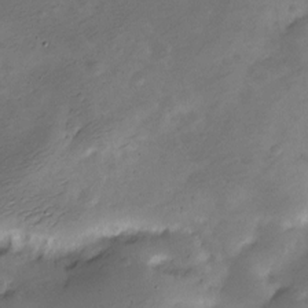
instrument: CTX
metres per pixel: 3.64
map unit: Nve
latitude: -24.2550
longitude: 105.6533
